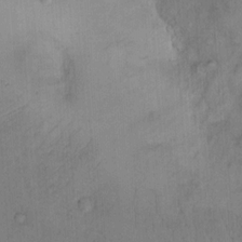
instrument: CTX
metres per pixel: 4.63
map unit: Hto
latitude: 12.1956
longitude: -56.9891
